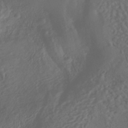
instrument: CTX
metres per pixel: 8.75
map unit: HNhu
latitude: -40.2550
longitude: 108.3873
